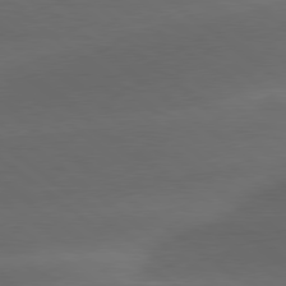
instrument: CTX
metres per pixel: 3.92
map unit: lApd
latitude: 78.8380
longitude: -48.5357
